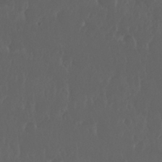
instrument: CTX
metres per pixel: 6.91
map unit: Nhu
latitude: 29.5182
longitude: -57.3859
